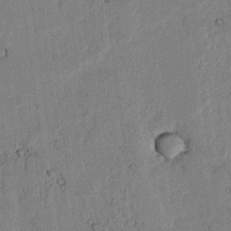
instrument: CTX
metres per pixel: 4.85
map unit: lAvf
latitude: 6.2334
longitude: 169.2187
